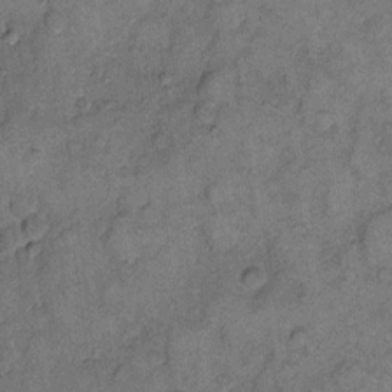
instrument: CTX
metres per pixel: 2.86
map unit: eHh
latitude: 11.1214
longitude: -63.7261
